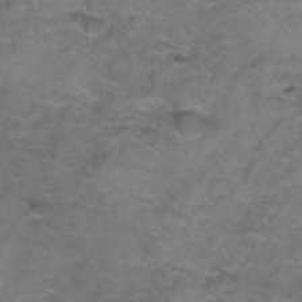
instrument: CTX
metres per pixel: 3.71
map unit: Hto
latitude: 39.8583
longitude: -42.0633
